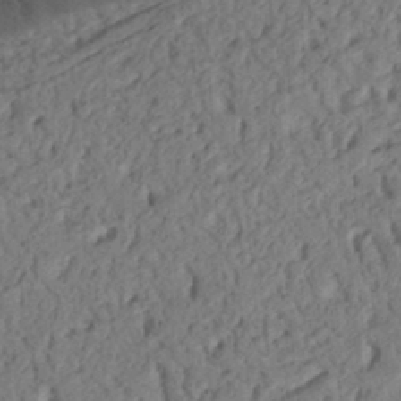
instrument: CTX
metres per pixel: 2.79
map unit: Ht
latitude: 13.3482
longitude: -74.6302
